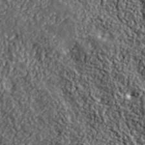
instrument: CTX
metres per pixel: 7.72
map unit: lHvf
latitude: 40.2711
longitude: -87.8205
